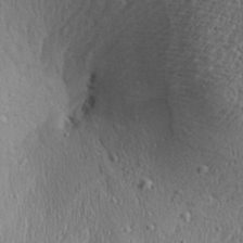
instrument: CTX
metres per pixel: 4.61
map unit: Aa
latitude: 28.1767
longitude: -138.1956
